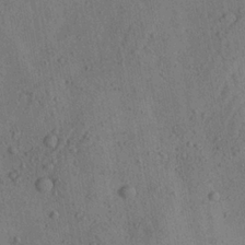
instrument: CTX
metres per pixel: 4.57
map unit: Aa
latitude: 22.5924
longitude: -142.8569
